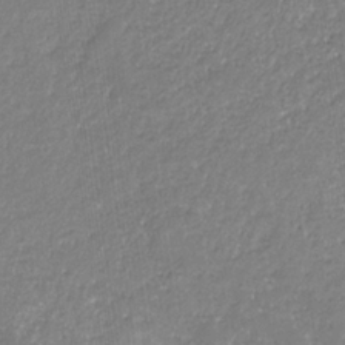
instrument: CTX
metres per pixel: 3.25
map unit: eHb
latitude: -31.5588
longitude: 67.2187
